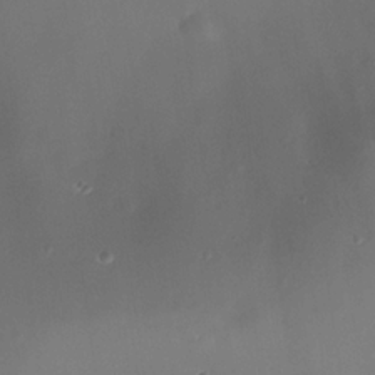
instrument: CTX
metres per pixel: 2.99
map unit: Nhe
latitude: -35.2376
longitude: -118.3845
